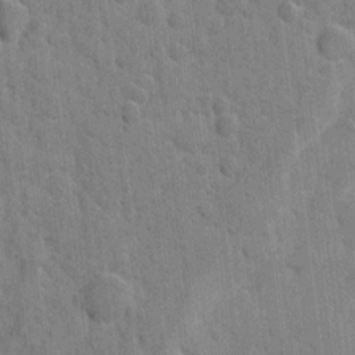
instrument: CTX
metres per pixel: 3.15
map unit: eHh
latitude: 8.9514
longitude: -66.0633
